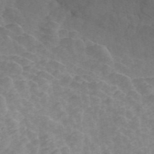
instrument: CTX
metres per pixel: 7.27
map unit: ANa
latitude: 45.4615
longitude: 24.3495
